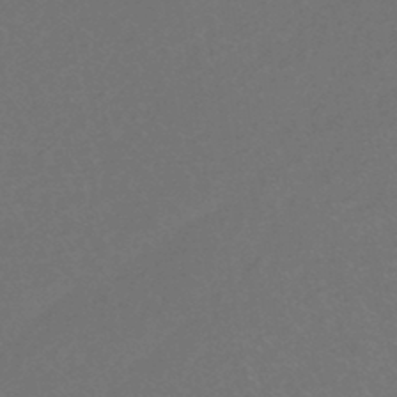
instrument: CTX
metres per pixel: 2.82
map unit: eHb
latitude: -43.8044
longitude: 88.8597
